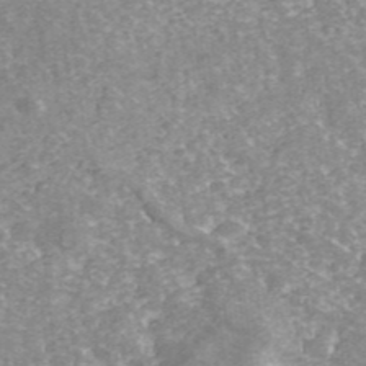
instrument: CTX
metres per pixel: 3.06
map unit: ANa
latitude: 42.8569
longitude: 26.3495
